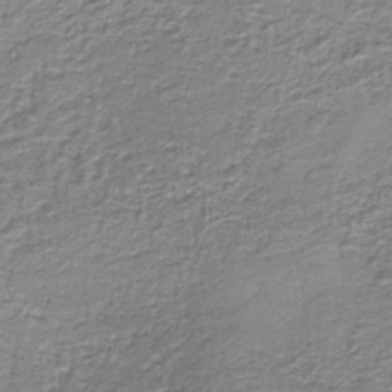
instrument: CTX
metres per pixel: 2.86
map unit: eAb
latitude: -38.3873
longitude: 51.7666
